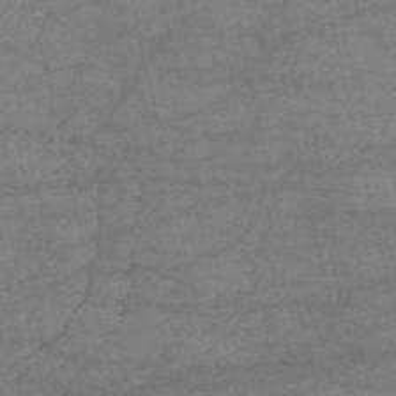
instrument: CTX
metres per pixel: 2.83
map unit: HNb
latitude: -54.5952
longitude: -44.2333
